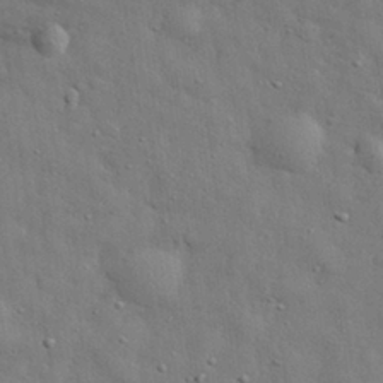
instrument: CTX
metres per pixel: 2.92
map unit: eHh
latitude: 29.5749
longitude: -75.7828
